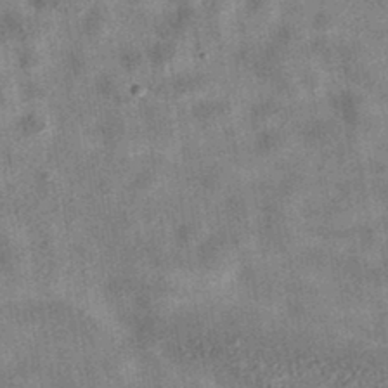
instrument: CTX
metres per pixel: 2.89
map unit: eAb
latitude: 35.5938
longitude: 111.0297
